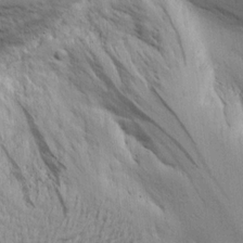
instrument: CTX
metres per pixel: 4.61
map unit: Aa
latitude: 18.7813
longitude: -141.5371
